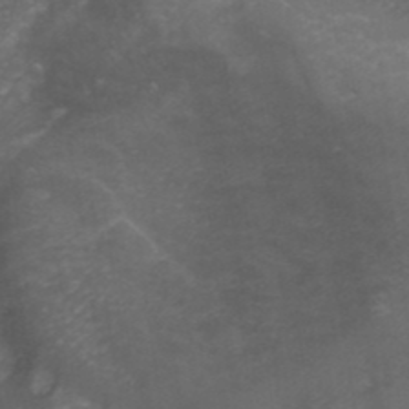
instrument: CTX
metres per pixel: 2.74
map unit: ANa
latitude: 38.9891
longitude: 23.1809
